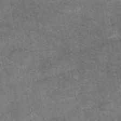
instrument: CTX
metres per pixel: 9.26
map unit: eAb
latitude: 48.3845
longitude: 122.4818
